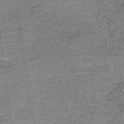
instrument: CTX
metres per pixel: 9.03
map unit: HNb
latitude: -35.3510
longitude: 52.8408
